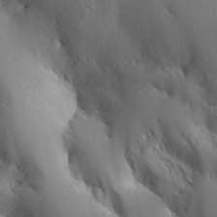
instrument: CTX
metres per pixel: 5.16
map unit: Aa
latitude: 30.2712
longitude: -131.9340
